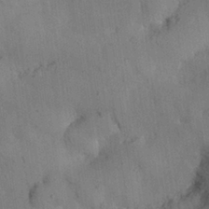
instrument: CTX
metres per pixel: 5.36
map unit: Nhu
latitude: 26.2523
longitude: -71.9528
